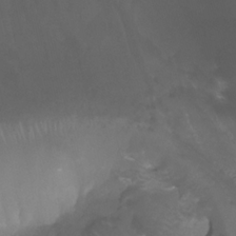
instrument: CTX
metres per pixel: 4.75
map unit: Ht
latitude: -1.4833
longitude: -19.8016
